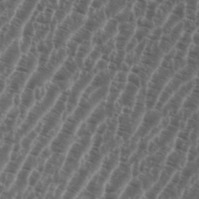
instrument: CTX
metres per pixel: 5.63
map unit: eHh
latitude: 36.9892
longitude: -135.8961
